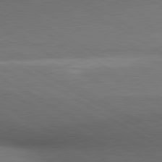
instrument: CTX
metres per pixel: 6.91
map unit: lApd
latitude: 80.5168
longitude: 136.2928
